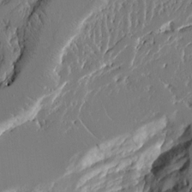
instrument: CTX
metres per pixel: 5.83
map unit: Aa
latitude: 12.4412
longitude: -126.6302
